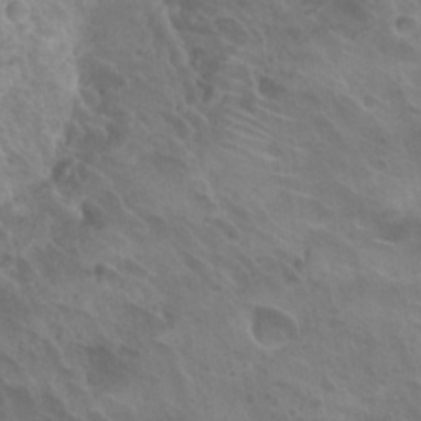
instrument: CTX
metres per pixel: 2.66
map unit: Hto
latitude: 25.1781
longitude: -38.8947
